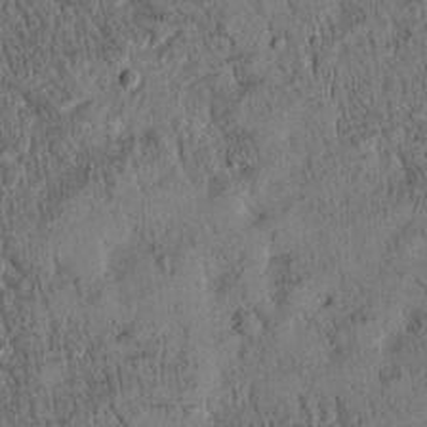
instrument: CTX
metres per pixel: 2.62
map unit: Htu
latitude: -4.2361
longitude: 174.9541
